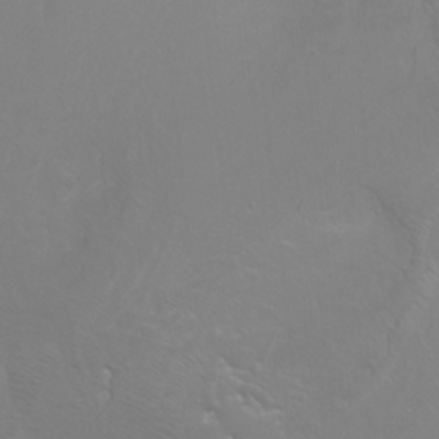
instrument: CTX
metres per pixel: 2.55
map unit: Ht
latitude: -2.6518
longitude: -60.9513
